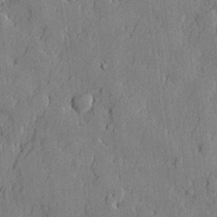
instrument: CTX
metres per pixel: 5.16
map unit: lHvf
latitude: 21.4805
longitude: 144.0472
